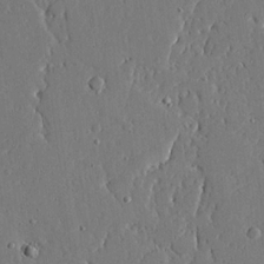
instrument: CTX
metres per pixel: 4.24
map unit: Aa
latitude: 21.0459
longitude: -124.8191
